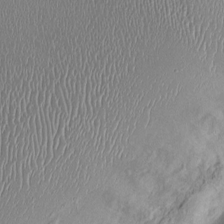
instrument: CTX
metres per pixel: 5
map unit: Ht
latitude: -1.5399
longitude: -13.4616
